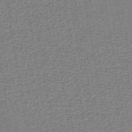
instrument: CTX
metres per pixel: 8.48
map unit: lHb
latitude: -40.0094
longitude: 58.6329
